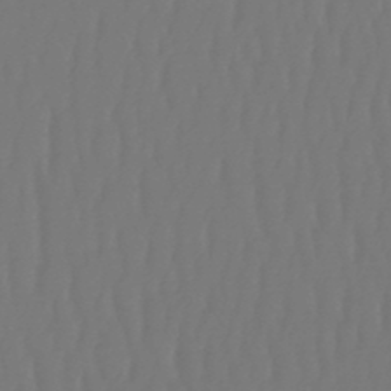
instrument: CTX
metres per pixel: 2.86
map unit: lHb
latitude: -47.6155
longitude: 61.8422
